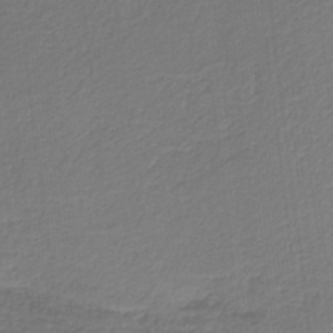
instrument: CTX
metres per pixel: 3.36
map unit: HNb
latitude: -37.7288
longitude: 55.8611
